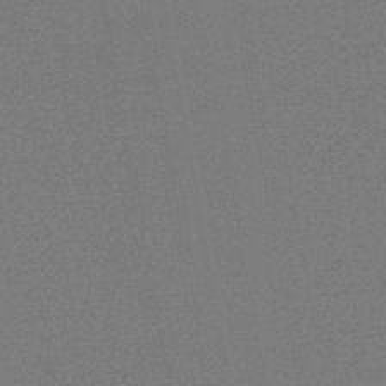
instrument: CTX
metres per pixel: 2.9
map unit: HNb
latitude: -45.7856
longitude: -39.9150
